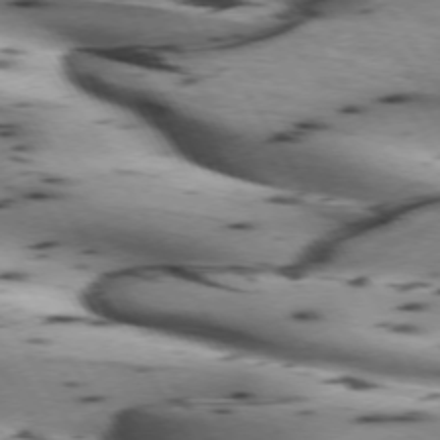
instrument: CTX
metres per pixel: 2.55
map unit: lApd
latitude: 72.5735
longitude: -52.5168
